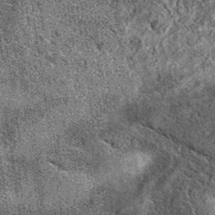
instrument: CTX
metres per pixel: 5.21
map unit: eAb
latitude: 38.2145
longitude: 107.8044
